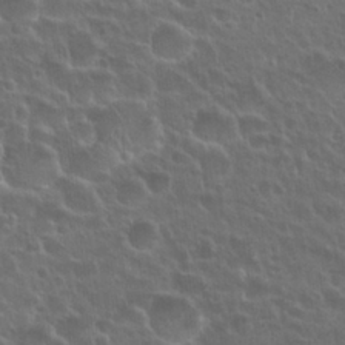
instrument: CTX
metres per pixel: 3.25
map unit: Nhu
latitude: 25.8772
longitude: -50.5167
